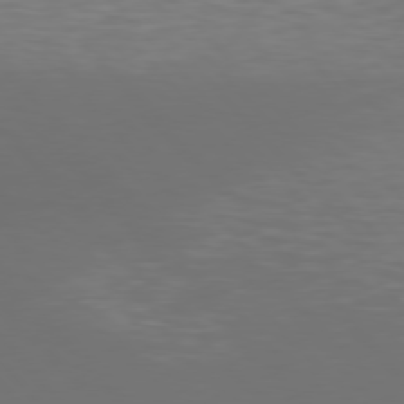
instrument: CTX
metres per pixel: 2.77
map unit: Hpe
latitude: 76.5923
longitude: -169.0648
